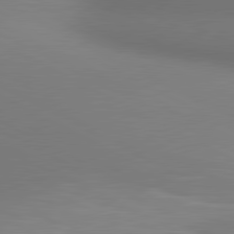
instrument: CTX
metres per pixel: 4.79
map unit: lApd
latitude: 80.6490
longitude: 132.5007
